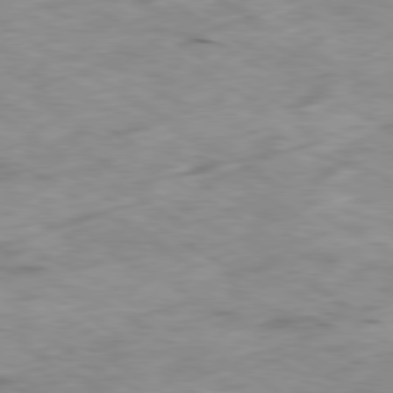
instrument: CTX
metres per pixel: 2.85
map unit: Ap
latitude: -80.3873
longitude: -72.2901
